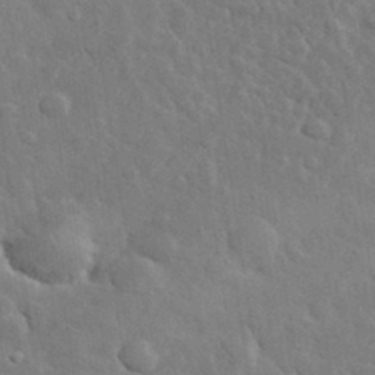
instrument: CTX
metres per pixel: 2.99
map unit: lHvf
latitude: 34.6112
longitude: -86.7246
